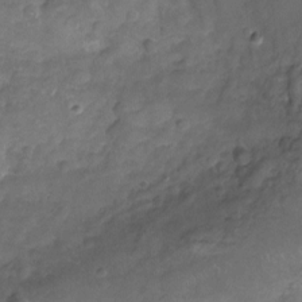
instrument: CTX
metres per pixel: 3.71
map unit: Nhu
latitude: -19.3699
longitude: -56.6868
